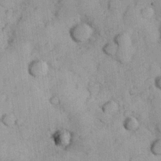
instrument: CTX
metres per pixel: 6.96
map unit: Hve
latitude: 24.2522
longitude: 147.8044
